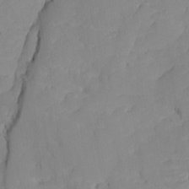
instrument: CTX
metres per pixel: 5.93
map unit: Ave
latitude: -9.0108
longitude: -116.9703
